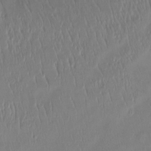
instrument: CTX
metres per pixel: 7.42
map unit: Htu
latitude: -14.7464
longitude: -44.7057
